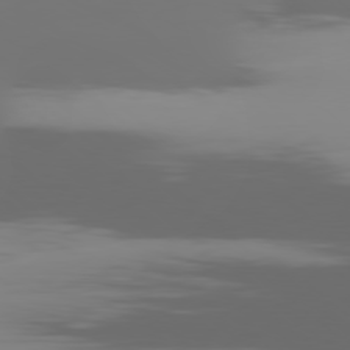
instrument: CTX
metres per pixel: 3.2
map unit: Ap
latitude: -80.1228
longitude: -54.2900
